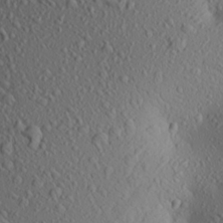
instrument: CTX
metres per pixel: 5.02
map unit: Aa
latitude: 23.7638
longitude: -144.3278
